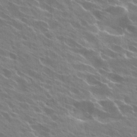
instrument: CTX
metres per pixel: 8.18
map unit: Hto
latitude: 27.3104
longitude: -41.1970
